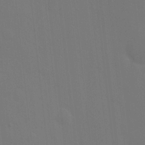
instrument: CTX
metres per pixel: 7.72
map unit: Nhu
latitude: 20.8758
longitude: -72.7247
